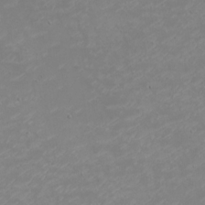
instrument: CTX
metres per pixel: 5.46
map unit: eHh
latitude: -2.5384
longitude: -74.8758
